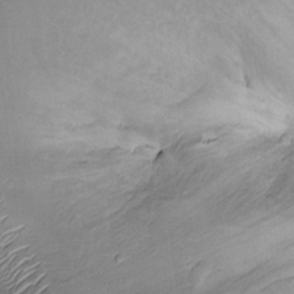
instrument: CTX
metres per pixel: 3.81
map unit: Ht
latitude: -2.6707
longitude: -13.4616
